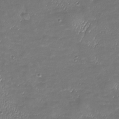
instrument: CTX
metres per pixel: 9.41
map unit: Nhu
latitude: -27.5588
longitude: -59.7261
